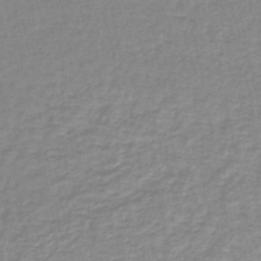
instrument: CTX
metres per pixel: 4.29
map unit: lHb
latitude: -41.3321
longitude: 63.2754
